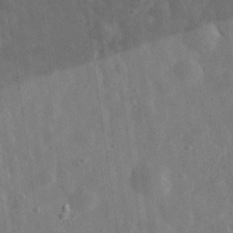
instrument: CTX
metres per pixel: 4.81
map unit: eHh
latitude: 32.6868
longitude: -78.2334
